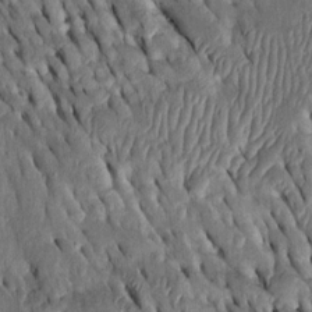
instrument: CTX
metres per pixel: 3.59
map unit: Htu
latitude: -2.1416
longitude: 150.4251
